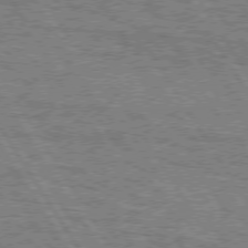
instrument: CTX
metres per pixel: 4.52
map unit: Hpe
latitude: 74.8380
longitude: -154.9892
